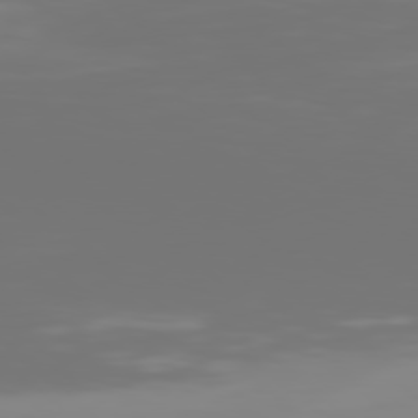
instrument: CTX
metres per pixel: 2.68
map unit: Hpe
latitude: 77.8772
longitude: -142.8380
